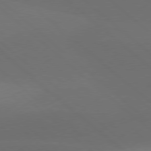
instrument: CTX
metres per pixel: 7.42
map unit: lApd
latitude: 77.8961
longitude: -56.0822
